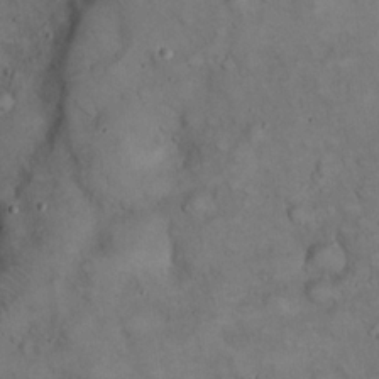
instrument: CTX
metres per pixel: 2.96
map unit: eHh
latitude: 22.1956
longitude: -60.1200
